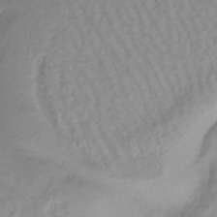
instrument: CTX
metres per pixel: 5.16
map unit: lHb
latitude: -36.1983
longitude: 70.3117
